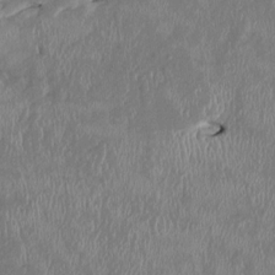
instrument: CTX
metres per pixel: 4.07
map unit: HNhu
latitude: 2.5357
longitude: -5.8016
